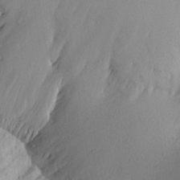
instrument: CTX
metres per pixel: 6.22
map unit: Aa
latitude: 19.4804
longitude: -144.6679
